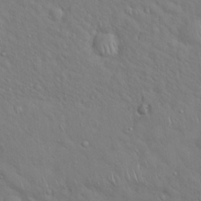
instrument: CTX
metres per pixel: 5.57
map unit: Hto
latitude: 19.2915
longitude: -53.3293
